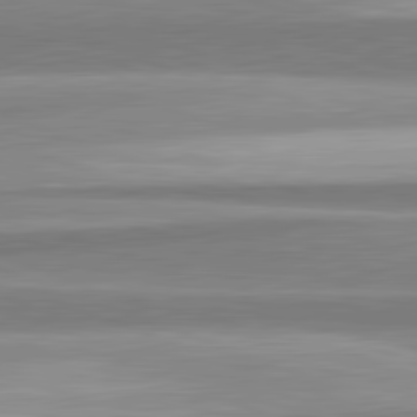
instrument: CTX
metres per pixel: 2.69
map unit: lApd
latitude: 82.1955
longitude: 179.5210
